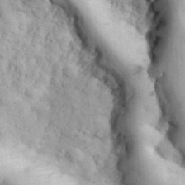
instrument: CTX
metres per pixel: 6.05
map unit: eHh
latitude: 36.1578
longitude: -66.9702
